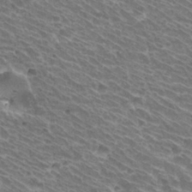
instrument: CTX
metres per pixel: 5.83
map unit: Hto
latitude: 31.1404
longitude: -42.5168
